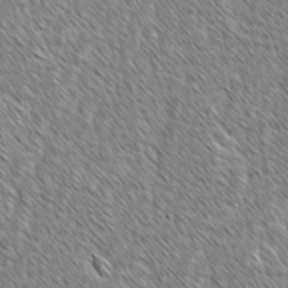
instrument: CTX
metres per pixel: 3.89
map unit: lAvf
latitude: -1.9179
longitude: -114.5734
